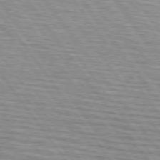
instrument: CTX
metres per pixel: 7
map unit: lApd
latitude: 74.4223
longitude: -75.7261
